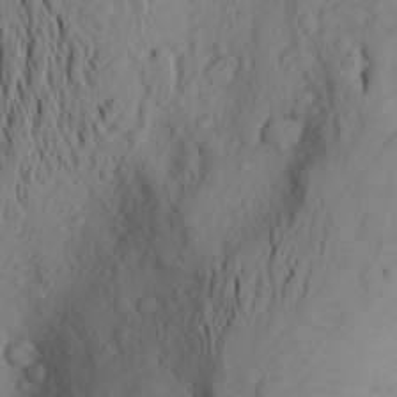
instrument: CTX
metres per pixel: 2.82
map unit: Aa
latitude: 24.8002
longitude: -147.4049
